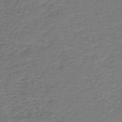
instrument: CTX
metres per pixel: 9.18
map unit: HNb
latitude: -42.7841
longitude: 50.3684
